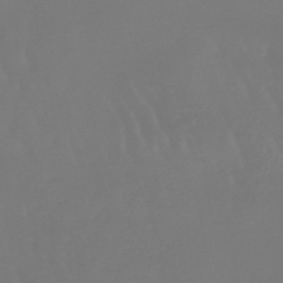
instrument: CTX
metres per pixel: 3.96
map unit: eHb
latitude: -46.6518
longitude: 79.7666
